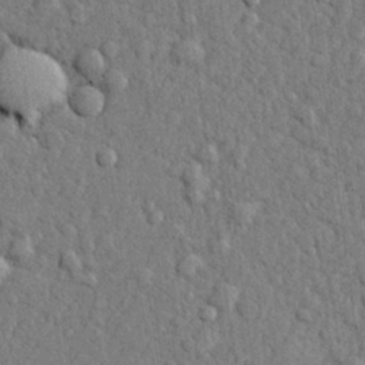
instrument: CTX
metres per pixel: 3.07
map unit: lHvf
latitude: 23.6505
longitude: 143.4832
